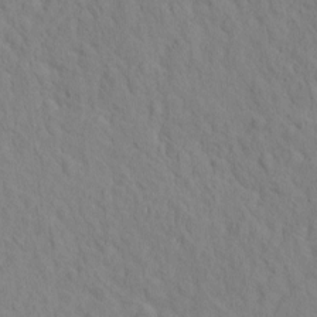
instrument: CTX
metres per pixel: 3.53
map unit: eHh
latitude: -1.8612
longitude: 18.6707
